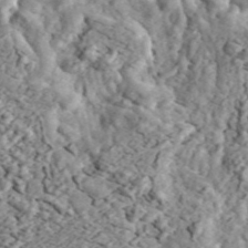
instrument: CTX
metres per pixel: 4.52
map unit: ANa
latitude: 44.4979
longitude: 46.4251
